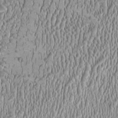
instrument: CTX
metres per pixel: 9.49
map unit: HNhu
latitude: -0.5952
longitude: 1.0865
